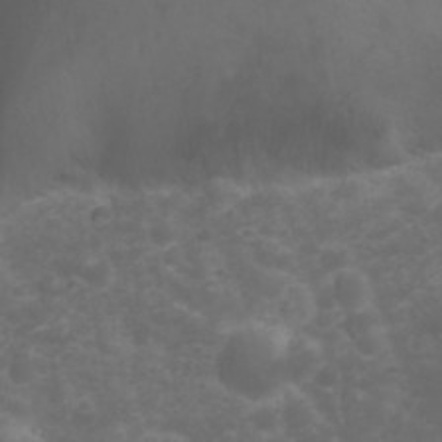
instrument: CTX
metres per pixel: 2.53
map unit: Nhu
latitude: 23.4048
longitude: -61.8016
